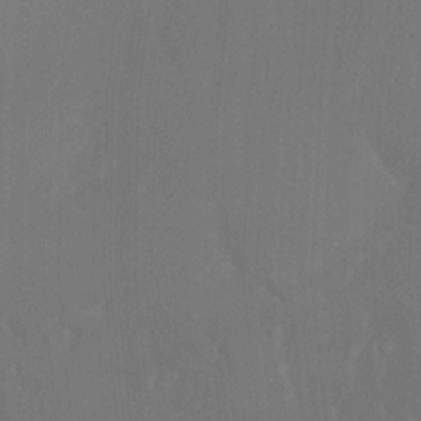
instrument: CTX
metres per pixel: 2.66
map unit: Nhu
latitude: -6.9541
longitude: -89.8206
